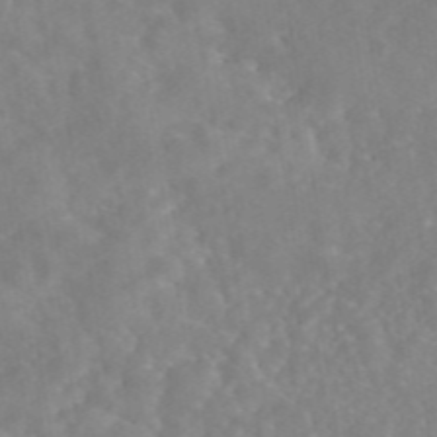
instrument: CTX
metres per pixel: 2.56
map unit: eAb
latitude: 46.1200
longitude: 126.9541
